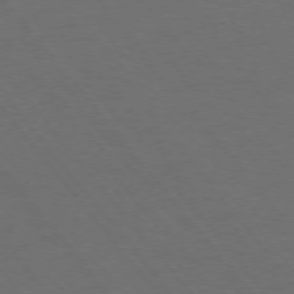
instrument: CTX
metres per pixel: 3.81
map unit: Ap
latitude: -76.1606
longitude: -62.4223
